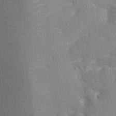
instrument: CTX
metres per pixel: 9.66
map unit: HNhu
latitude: 0.8191
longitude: -4.0633
